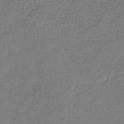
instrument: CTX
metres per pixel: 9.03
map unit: eHb
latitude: -30.2172
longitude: 67.3887
